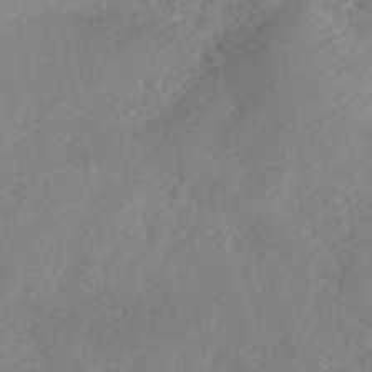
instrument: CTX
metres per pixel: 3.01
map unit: ANa
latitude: 42.4223
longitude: 51.8611
